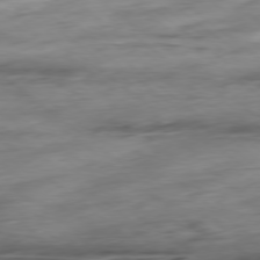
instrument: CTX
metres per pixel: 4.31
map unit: Hpe
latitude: -78.8786
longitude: -17.8961
